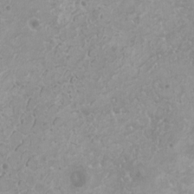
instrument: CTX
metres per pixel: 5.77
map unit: HNhu
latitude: -0.1984
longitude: 3.5966
